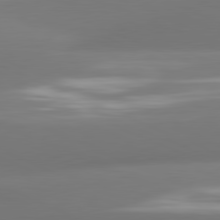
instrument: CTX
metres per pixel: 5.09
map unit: lApd
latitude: 81.2915
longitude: -161.5749
